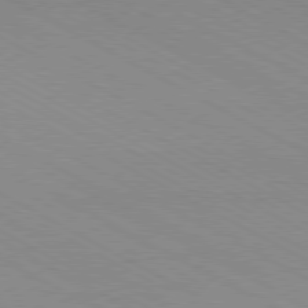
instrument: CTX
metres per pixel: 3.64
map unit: Hpe
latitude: -80.8219
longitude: 13.5588
